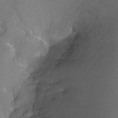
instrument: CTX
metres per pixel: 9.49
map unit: Ht
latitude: -7.7855
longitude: -36.9136
